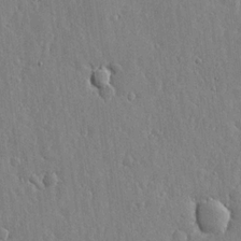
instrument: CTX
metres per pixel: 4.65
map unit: lHvf
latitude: 19.2348
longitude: -115.9150
